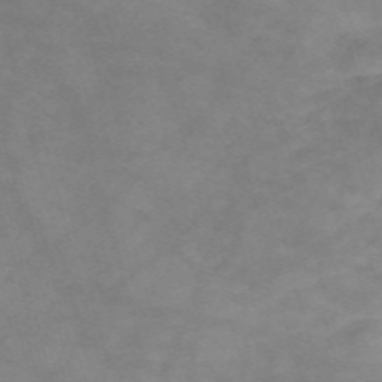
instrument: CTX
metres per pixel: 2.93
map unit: Nve
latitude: -59.4076
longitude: 59.9178
